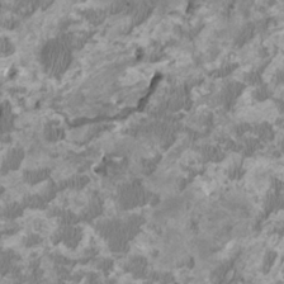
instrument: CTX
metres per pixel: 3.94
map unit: HNhu
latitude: 1.8772
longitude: -2.7435
